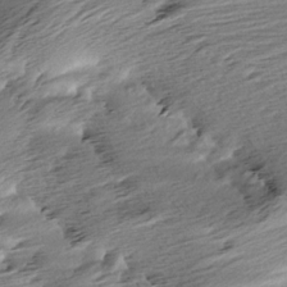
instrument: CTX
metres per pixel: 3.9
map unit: Aa
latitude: 6.0633
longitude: -137.1215
